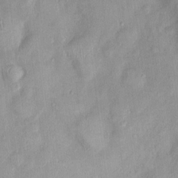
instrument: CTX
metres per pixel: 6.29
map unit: Nhu
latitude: 2.0444
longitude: -14.3468
